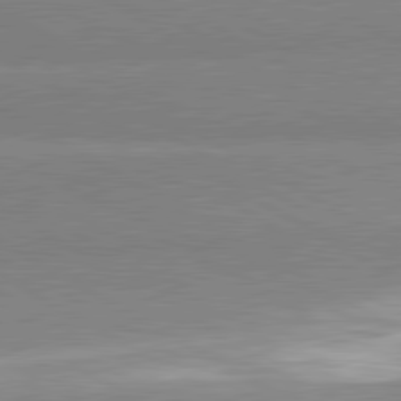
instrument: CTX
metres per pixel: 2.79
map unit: lApd
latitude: 80.9703
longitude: -178.5357
